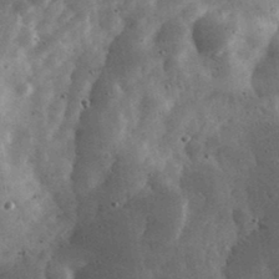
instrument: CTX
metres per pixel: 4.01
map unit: eHh
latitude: 33.9906
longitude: -70.1389
